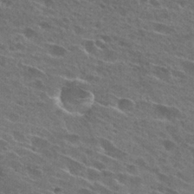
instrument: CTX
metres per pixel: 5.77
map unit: Hto
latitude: 26.1767
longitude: -43.7072
